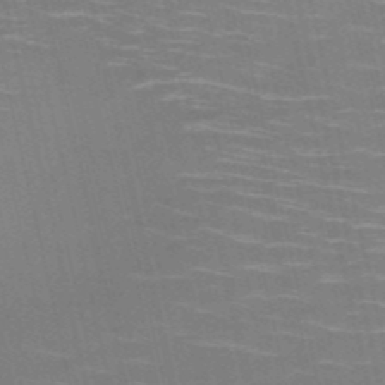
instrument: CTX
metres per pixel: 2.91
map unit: HNb
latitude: -51.0108
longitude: -45.3859
